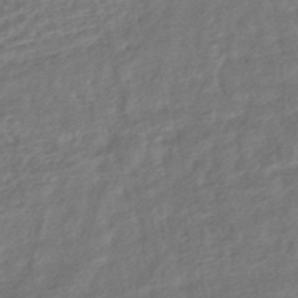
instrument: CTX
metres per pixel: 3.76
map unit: HNhu
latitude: -45.4832
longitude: 101.7288
